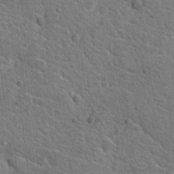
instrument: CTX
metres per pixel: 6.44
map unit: Hto
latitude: 19.3859
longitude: -33.6316
